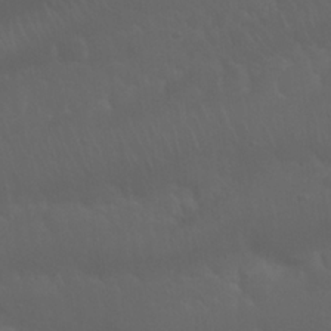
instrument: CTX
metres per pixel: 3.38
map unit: Nhu
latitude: 23.1214
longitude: -65.4048
